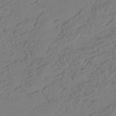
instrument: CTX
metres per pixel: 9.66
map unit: HNhu
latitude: -42.0849
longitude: 101.6532
